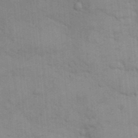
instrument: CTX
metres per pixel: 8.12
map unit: eHh
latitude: 19.4993
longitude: -64.0444
